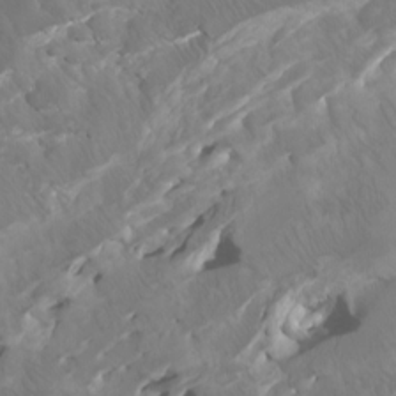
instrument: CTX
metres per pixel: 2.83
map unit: Htu
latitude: -6.3306
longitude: -71.0458
